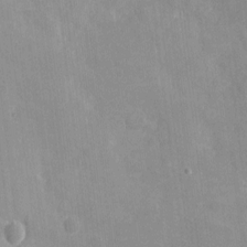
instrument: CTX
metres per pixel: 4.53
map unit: eHh
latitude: 4.0444
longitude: -72.6113
